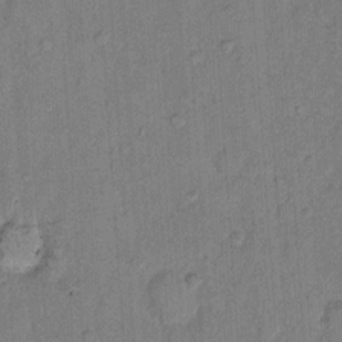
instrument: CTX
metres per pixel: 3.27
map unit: Hto
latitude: 10.2901
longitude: -61.6316
